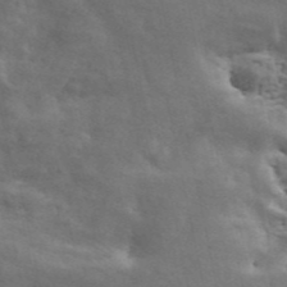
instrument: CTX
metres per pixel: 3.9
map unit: ANa
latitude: 42.6868
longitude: 47.1809
